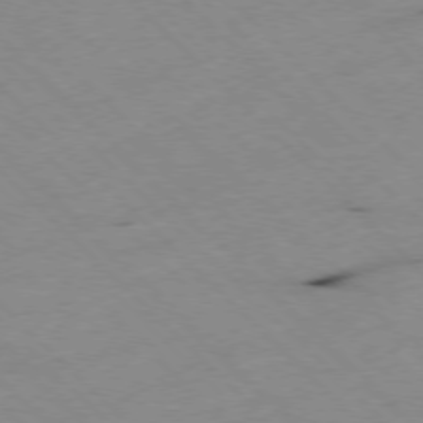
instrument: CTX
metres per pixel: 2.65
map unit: Ap
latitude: -77.7856
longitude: -61.4615
